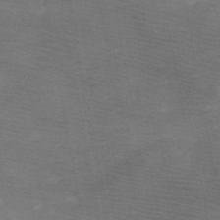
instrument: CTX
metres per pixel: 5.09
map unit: HNb
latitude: -49.2565
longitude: -41.2348
